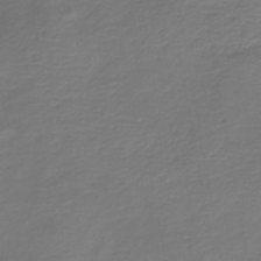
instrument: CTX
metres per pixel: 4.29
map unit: HNb
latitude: -42.9352
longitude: 50.1795
